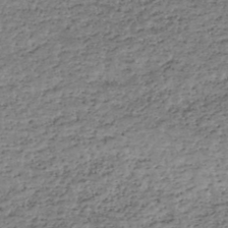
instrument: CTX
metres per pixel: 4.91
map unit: HNhu
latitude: -46.9541
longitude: 30.8786
